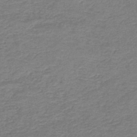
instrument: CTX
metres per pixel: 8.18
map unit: HNb
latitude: -44.8030
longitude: 52.4251
